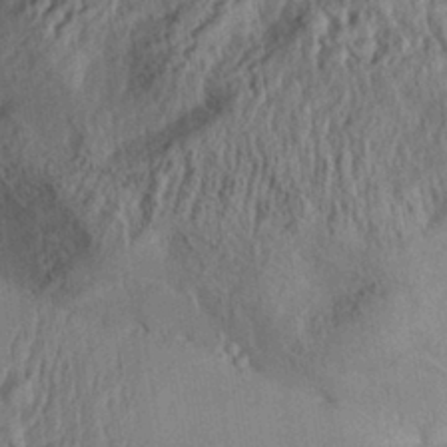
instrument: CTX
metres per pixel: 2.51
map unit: Aa
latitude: 30.6680
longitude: -133.2159
